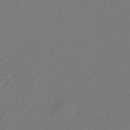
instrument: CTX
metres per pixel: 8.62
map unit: lHb
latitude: -38.4629
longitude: 62.9352
